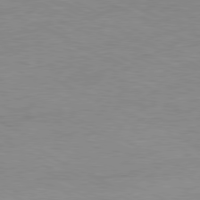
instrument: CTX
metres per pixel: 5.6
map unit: Ap
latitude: -81.0865
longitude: -85.7072
